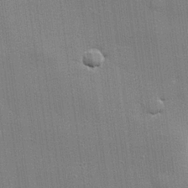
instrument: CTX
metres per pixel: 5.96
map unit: lHvf
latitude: 23.7261
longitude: 142.2739
